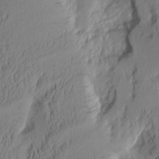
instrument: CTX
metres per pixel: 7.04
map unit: Aa
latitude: 8.1200
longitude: -127.7261
